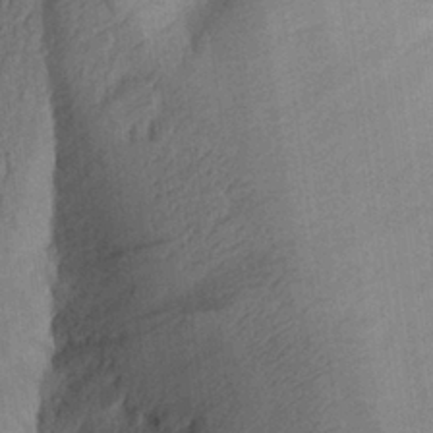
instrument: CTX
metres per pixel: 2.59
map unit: Aa
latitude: 27.0648
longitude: -145.3104
